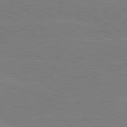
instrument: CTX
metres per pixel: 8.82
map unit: lApd
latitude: 80.5924
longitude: -126.7435
